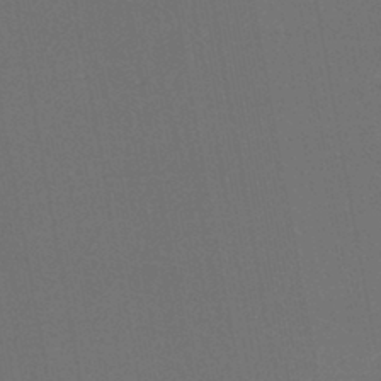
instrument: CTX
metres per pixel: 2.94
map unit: eHh
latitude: -44.5763
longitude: -28.5546
